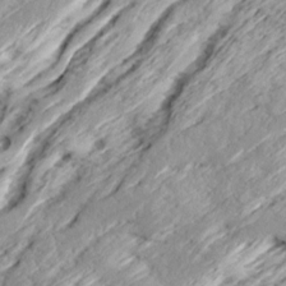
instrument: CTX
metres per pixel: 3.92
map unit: Ave
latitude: 15.7072
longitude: -136.8758
